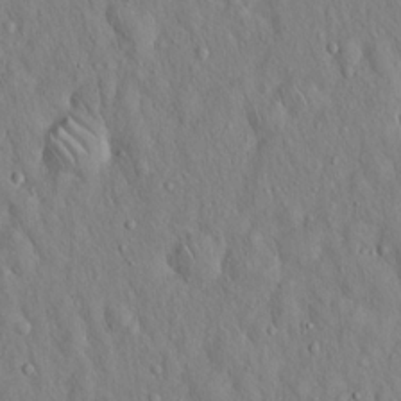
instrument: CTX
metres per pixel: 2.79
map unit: Hto
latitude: 16.0444
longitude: -58.1389
